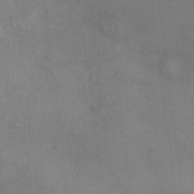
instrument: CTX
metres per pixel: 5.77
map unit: Hto
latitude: 6.7813
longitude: -62.2145
